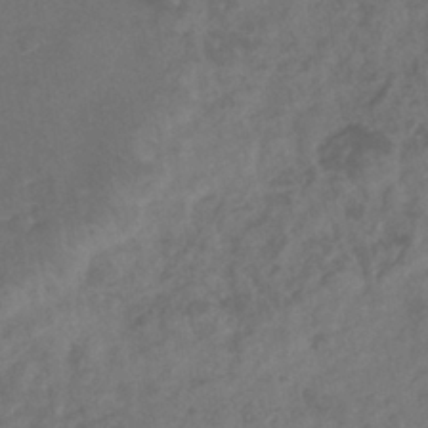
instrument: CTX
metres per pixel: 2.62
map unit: eHb
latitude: -35.0108
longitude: 81.1053
